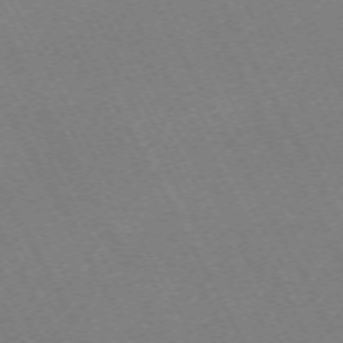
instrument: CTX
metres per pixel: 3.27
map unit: Hpe
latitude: -71.0109
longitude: 9.5966
